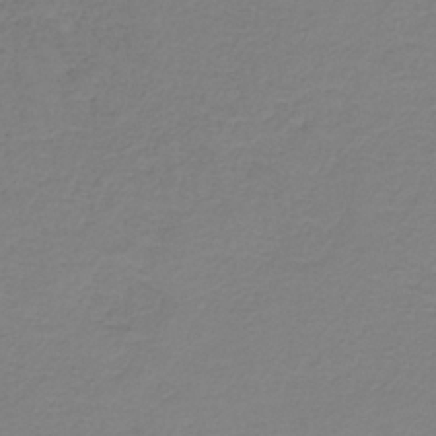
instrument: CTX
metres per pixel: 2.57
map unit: HNb
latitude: -34.5007
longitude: 53.8611
